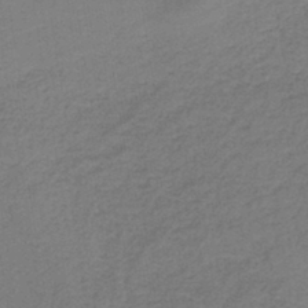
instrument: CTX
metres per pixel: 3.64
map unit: HNb
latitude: -42.5762
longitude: 49.2943
